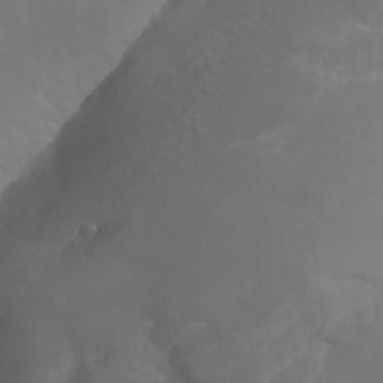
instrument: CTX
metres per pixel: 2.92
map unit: Aa
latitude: -13.3699
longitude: -67.2914
